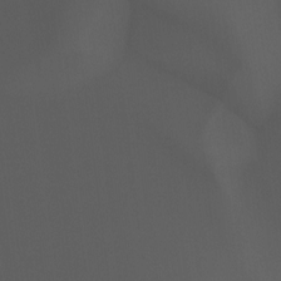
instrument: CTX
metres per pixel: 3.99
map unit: Nhu
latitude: -15.2754
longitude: -57.6882
